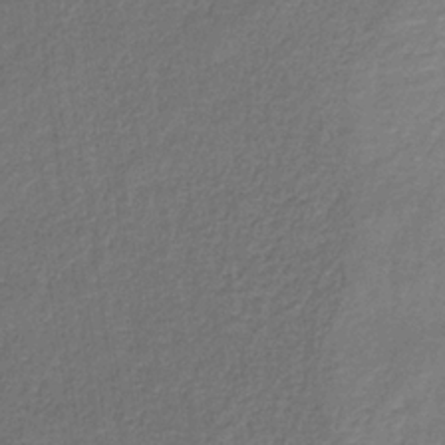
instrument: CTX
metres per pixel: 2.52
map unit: HNb
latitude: -33.6155
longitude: 54.1984
